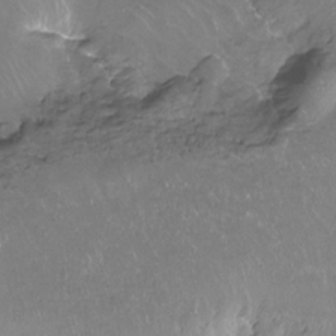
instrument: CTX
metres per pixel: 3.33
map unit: Hto
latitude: -13.8045
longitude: -42.2712
